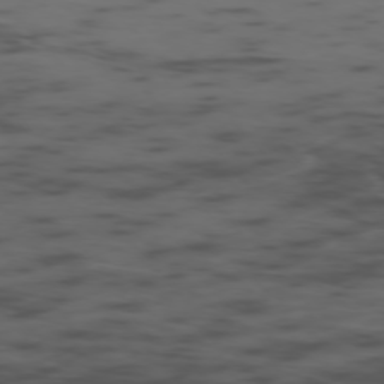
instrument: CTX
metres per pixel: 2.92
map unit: Ap
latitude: -76.4251
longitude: -66.2333
